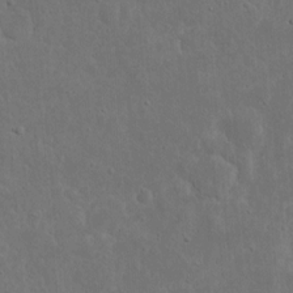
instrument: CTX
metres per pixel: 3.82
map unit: eHh
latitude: 10.1767
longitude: -72.7813
